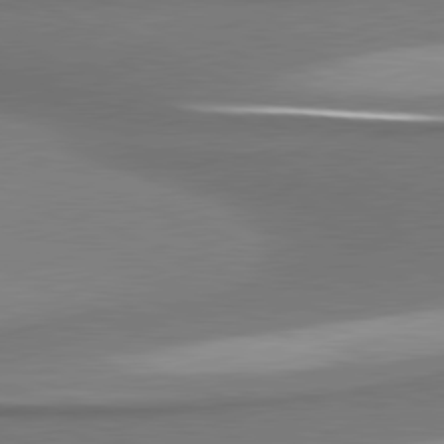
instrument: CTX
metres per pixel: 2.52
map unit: lApd
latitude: 80.8191
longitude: 176.6330
